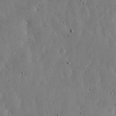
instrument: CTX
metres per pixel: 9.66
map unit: lHvf
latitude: 19.5560
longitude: -114.6301
